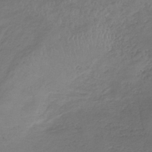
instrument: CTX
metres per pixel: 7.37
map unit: lHb
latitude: -38.0850
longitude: 72.9353
